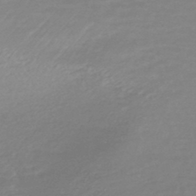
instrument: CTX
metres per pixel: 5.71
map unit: HNhu
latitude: -48.1795
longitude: 98.8408
